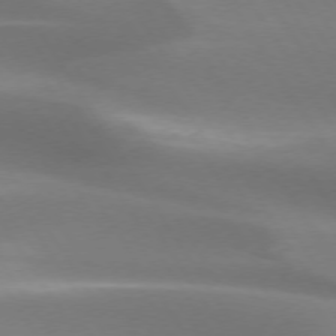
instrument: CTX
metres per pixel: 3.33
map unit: lApd
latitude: 73.5560
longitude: -50.7813
